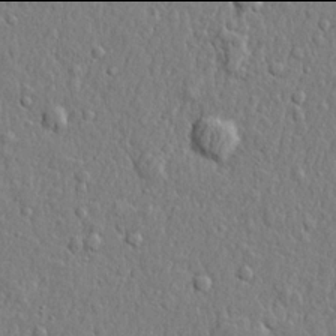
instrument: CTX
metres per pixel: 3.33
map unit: lHvf
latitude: 21.9906
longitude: 143.4643
